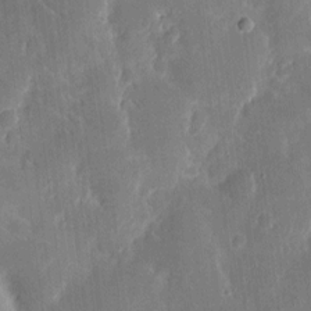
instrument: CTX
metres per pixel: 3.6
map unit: eHh
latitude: 8.0822
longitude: -69.7072
